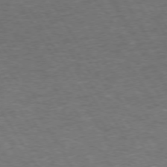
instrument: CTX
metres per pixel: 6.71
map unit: Hpe
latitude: 72.8569
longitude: -123.7827
